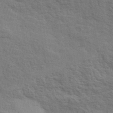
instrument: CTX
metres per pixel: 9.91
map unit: eHh
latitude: 36.8002
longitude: -81.5938
